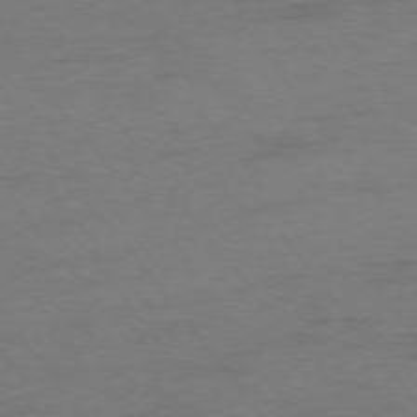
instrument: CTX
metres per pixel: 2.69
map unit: Ap
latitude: -75.5588
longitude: -73.2348
